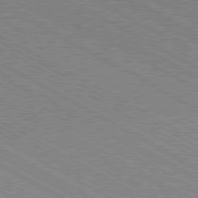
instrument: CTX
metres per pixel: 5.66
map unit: Hpe
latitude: -80.8975
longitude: 16.7464
